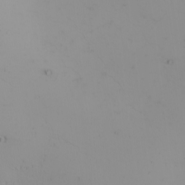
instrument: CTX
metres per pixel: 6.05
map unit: Nhu
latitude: -4.7652
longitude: -87.5560
